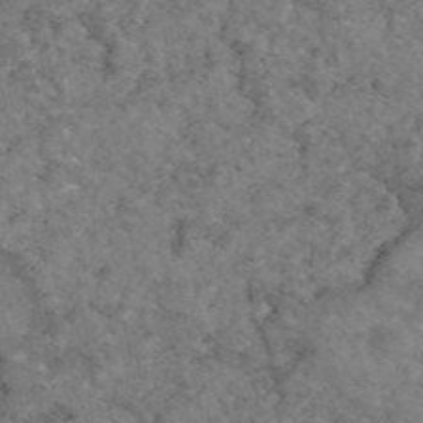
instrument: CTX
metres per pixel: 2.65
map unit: eAb
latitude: 47.5371
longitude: 113.3699
